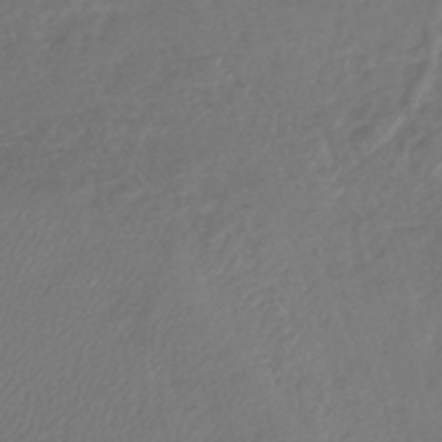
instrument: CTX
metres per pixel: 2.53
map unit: lHb
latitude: -43.2187
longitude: 70.7274
